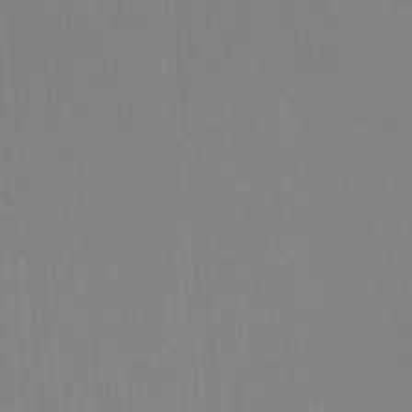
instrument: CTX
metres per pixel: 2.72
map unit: Htu
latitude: -14.5007
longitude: -47.9150
